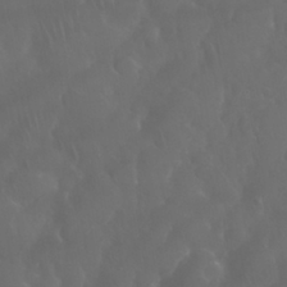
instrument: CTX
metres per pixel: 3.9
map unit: Nhu
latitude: 28.7624
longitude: -65.6505
